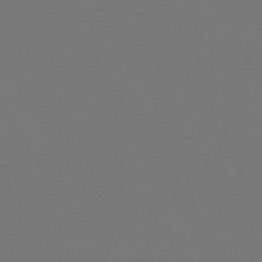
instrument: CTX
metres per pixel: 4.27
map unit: Hpe
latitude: 73.2726
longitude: -122.2145
